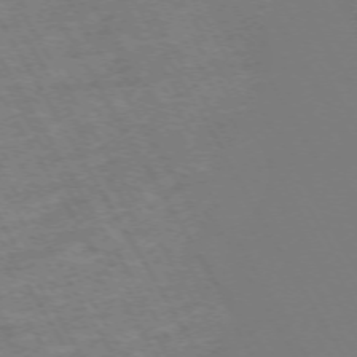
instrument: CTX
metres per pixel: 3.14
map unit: Hpe
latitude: -72.4251
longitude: 10.5385
